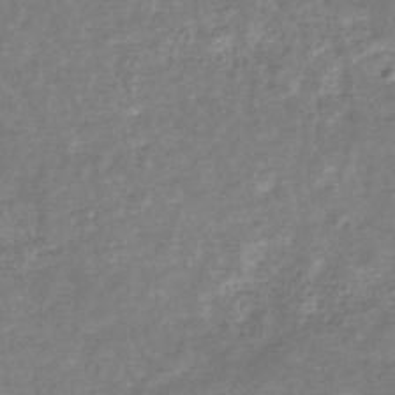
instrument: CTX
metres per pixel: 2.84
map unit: eHb
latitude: -33.5966
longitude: 73.3509
